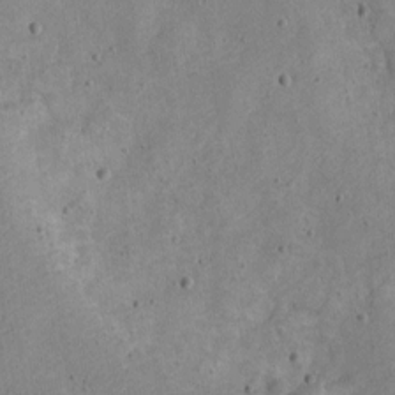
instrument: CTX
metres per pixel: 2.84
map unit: Nve
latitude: -24.1606
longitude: 107.1242
